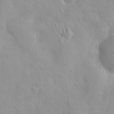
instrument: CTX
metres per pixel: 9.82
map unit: eHh
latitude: 25.0080
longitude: -64.7624
